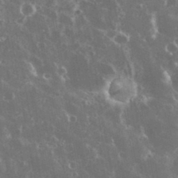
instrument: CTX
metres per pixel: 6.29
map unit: eHh
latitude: 34.8947
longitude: -60.3467
